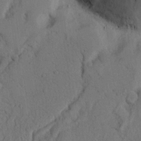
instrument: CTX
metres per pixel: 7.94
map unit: Nhu
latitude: 21.1781
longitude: -75.9528
